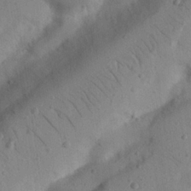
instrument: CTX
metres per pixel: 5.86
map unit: Nhu
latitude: 22.8191
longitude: -74.2712
